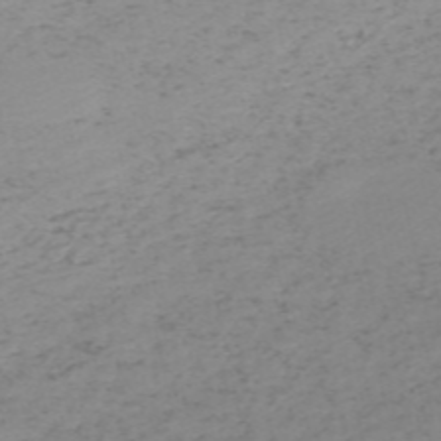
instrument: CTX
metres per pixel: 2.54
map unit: HNb
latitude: -56.1039
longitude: -43.8961
